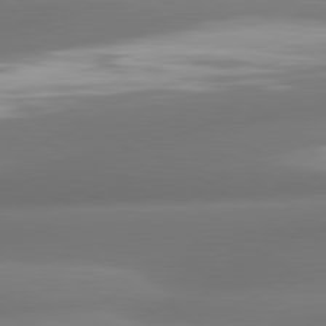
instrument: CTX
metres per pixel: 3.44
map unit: lApd
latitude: 80.8758
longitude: -164.7057
